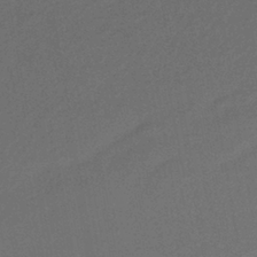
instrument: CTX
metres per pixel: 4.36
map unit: lHb
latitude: -39.1242
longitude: 69.4832
